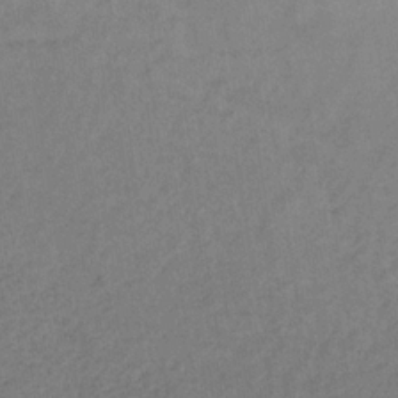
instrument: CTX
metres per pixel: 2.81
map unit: lHb
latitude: -33.0109
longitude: 64.7841
